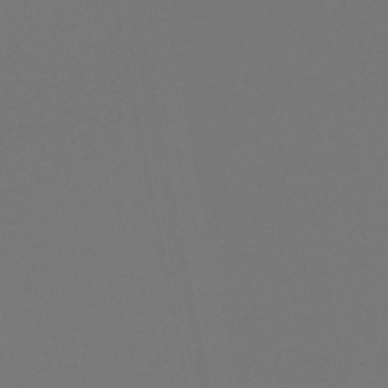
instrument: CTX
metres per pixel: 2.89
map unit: lHb
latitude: -47.9178
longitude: 64.4251
